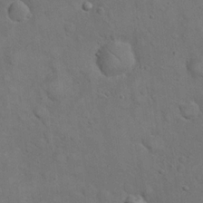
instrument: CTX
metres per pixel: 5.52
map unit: eHh
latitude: 21.3671
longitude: -59.6505
